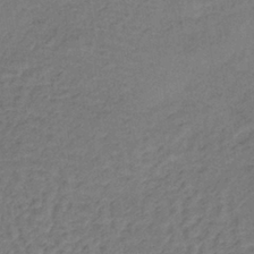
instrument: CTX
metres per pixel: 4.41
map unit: lHb
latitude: -37.5021
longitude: 59.8611
